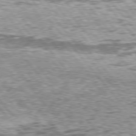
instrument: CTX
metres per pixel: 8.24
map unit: Hpe
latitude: 75.8017
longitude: -140.1011
